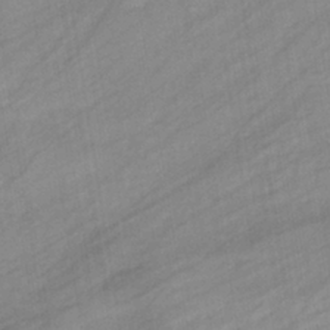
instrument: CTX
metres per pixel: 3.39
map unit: eHb
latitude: -39.5588
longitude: 81.8045
